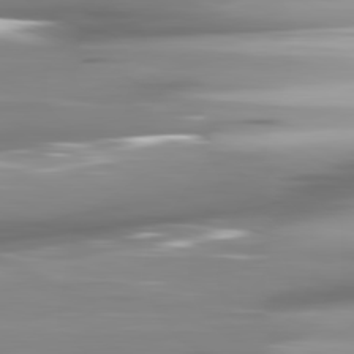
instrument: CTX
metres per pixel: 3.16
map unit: lApd
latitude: 81.4993
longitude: -140.1955
